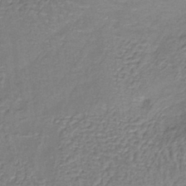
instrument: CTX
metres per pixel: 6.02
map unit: lHb
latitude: -39.0864
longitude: 61.5399
